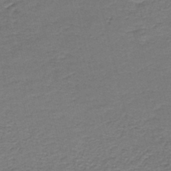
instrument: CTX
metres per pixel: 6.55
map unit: HNb
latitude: -44.4440
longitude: 50.8408
